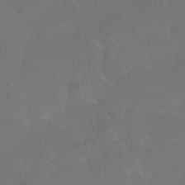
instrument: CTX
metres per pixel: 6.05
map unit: HNhu
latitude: -43.0486
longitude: 94.3306
